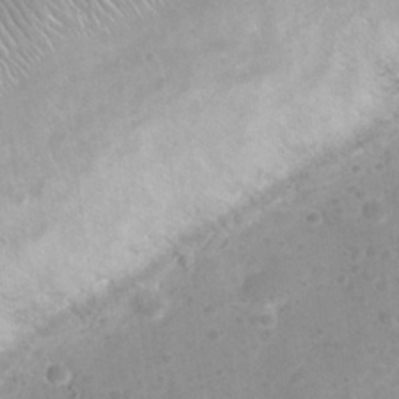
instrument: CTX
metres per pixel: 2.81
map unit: Nhu
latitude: 24.6868
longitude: -52.1389
